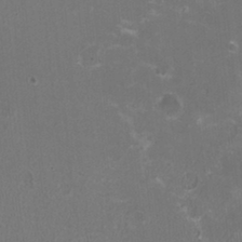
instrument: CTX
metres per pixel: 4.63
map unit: HNhu
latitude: -2.9352
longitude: -1.4237
